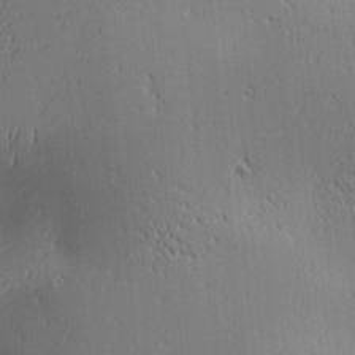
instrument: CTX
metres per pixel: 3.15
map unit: lAa
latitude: 1.8394
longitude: -115.9150
